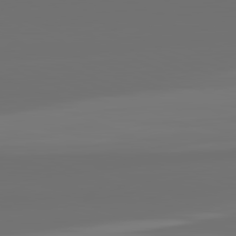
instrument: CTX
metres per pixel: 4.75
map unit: lApd
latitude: 82.2522
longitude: -167.4993
